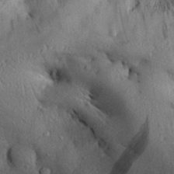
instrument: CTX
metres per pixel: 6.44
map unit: Aa
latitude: 27.7072
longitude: -134.1955
